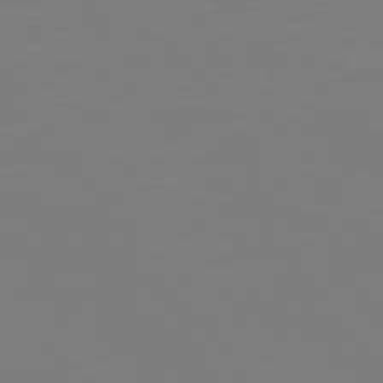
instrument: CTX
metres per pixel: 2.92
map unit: Hpe
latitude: 74.9892
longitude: -123.6883
